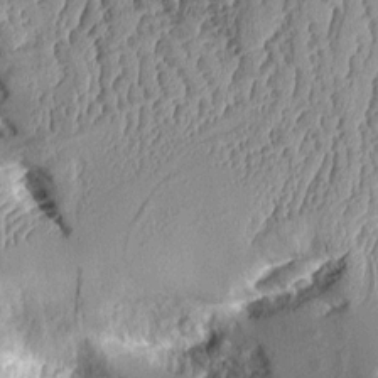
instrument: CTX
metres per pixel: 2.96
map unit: Aa
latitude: 9.7261
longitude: -128.4034
